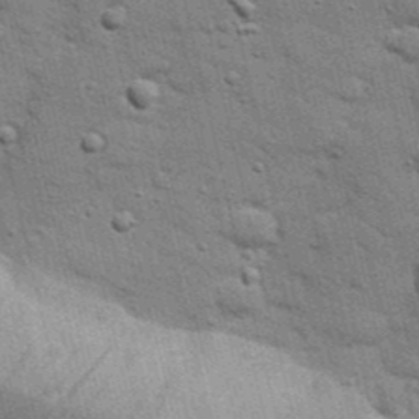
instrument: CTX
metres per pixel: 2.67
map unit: Nhu
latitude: 24.2333
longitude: -73.3671
